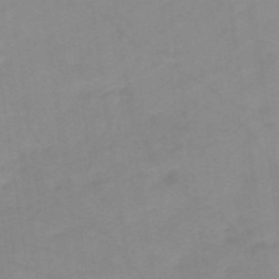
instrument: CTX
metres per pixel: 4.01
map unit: HNb
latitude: -53.7855
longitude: -48.8191
